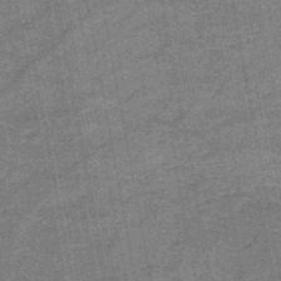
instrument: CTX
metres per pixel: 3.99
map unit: HNb
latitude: -46.8219
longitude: -36.3090
